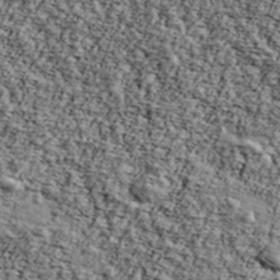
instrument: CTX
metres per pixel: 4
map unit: Ave
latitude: 43.6127
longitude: -110.5546
